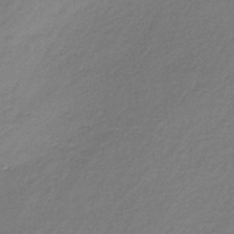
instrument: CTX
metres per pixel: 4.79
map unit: lHb
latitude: -35.9745
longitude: 63.2187
